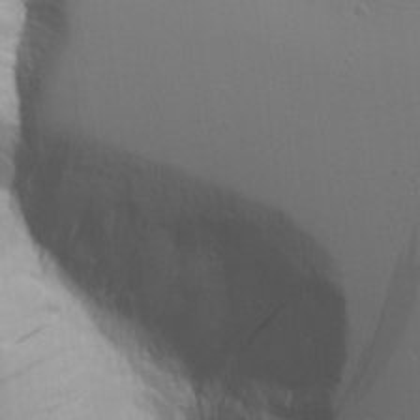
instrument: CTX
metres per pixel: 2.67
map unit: lAvf
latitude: 16.4223
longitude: -126.4790
